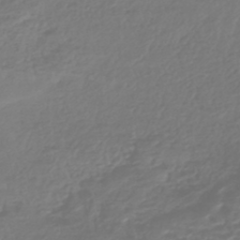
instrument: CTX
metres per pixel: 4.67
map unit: HNhu
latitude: -46.0283
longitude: 99.0864
